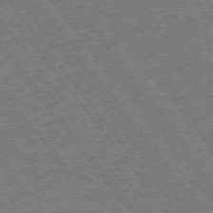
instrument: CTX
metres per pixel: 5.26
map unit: Ap
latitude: -75.4077
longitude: -82.1577
